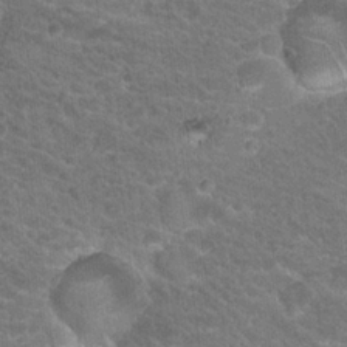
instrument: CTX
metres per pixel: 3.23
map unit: Hto
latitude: 19.5749
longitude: -33.8772
